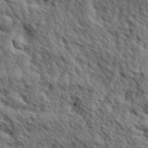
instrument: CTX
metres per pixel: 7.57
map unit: Hve
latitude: 31.7072
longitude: 149.2943
